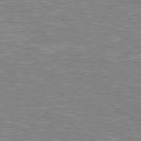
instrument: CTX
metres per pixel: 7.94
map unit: Hpe
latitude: 78.5357
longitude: -157.2725
